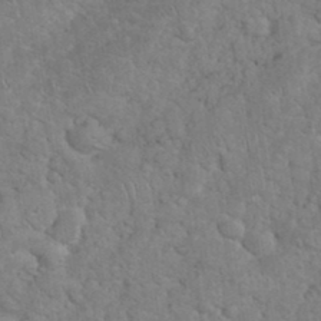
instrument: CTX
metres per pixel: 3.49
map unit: eHh
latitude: 35.6505
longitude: -64.5357
